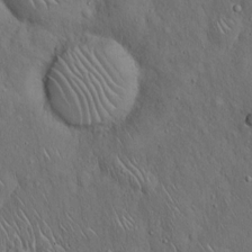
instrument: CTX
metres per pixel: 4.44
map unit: Hto
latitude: 15.7261
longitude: -57.9528
